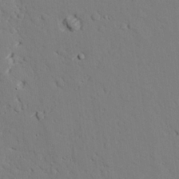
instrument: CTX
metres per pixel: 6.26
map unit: lAvf
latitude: 26.3089
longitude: -110.5735
